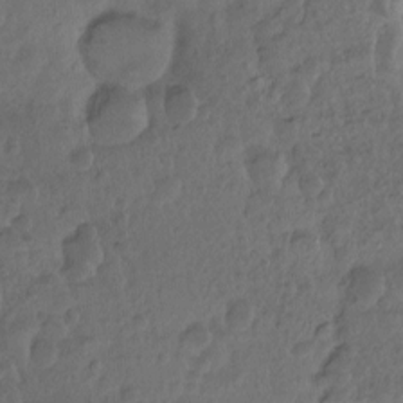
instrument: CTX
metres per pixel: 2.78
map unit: Hto
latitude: -8.1039
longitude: -45.4426
